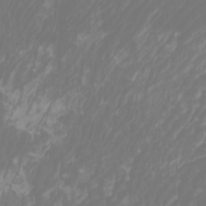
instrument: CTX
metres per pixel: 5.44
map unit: Htu
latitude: -6.5007
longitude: -74.3845
